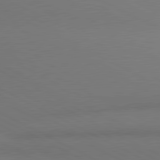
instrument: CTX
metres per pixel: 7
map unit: lApd
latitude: 80.8947
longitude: 139.7856
